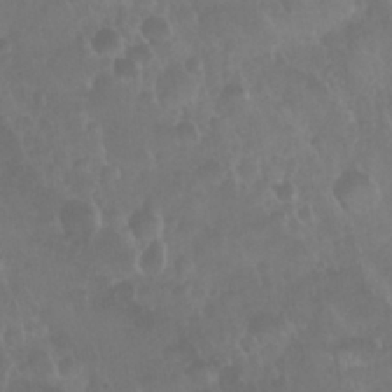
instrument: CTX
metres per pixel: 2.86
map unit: Nhu
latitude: 29.1214
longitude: -56.0633
